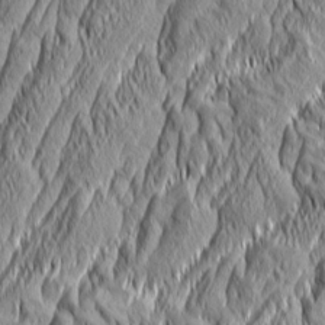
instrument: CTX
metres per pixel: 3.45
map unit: Aa
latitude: 6.3467
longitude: -129.0647
